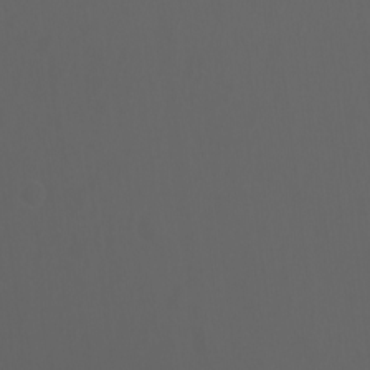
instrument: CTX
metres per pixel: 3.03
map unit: Ht
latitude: -3.1809
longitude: -60.6490
